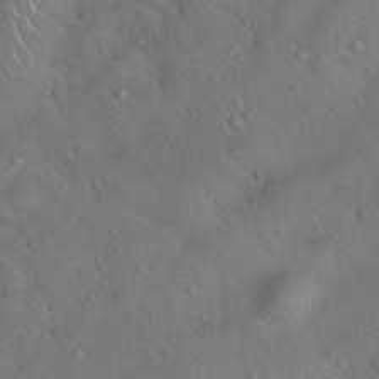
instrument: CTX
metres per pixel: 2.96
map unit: Hto
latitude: 19.4237
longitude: -53.6883
